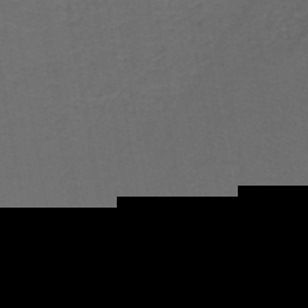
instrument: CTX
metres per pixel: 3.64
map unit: lHb
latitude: -43.8989
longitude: 53.3887
